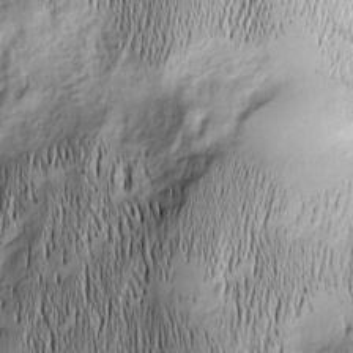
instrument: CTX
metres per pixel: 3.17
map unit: Nhu
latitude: -6.3873
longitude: -152.8002
